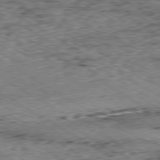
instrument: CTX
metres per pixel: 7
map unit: Ap
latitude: -80.1795
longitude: -50.7624
